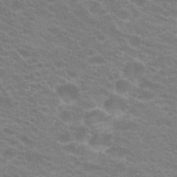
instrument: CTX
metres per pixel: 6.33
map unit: Hto
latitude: 20.4601
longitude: -37.4238
